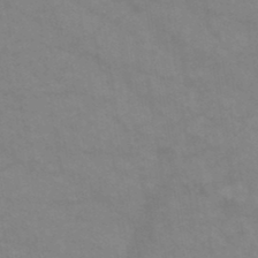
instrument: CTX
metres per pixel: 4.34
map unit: HNb
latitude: -46.1417
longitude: -37.1214
